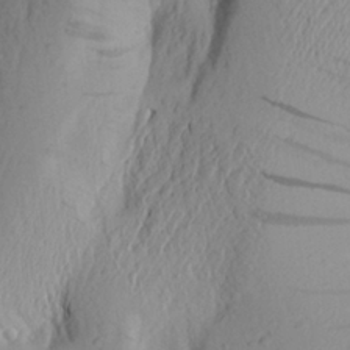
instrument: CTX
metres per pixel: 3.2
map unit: Aa
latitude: 24.7435
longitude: -149.3293
